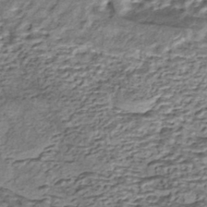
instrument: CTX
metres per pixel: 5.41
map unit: eHh
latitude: -42.5006
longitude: 116.9730
